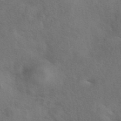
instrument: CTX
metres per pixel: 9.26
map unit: eAb
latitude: 41.9339
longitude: 108.0661
